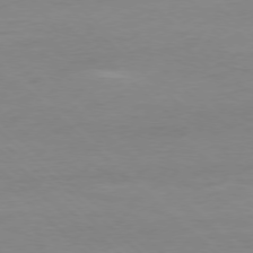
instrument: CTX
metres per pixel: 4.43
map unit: Ap
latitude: -77.8233
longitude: -81.4804
